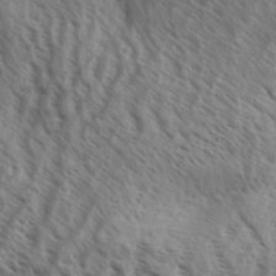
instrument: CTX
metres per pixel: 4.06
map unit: Aa
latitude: 33.4804
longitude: -138.8758
